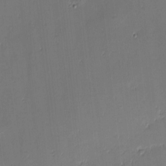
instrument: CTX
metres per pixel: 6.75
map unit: eHh
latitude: -3.6532
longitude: -82.3467
